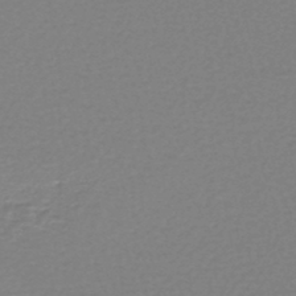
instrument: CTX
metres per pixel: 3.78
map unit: HNhu
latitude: -48.3307
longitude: 98.8786
